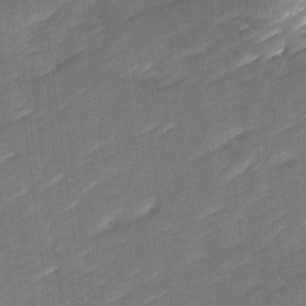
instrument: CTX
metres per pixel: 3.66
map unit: Ave
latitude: 16.9703
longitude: -136.3090
